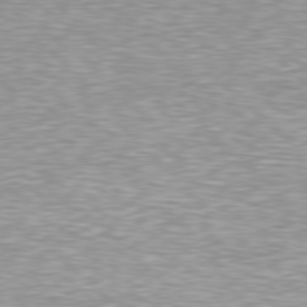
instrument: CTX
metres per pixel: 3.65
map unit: Hpe
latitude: 77.6316
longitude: -161.2537
